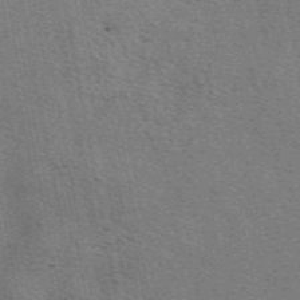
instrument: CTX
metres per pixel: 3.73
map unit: eAb
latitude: 51.0269
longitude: 108.7274
